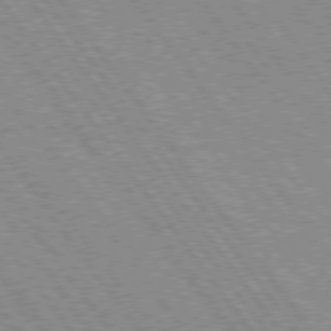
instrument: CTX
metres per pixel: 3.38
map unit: Hpe
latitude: 75.2537
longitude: -149.0270
